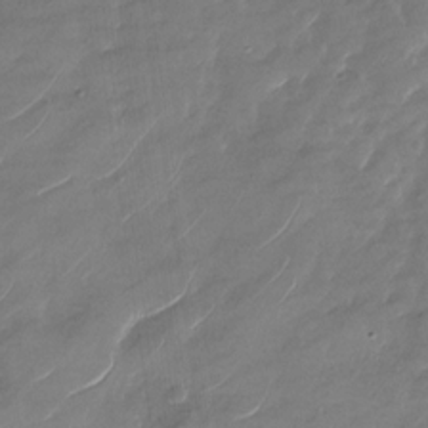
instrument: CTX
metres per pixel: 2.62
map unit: Nhu
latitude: -29.1998
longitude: -73.4427
